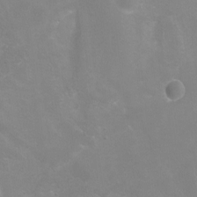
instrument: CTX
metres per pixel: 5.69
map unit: Ht
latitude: 0.4601
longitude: -46.1578
